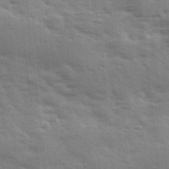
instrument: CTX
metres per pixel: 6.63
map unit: Ave
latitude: 11.4993
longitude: -102.4979
